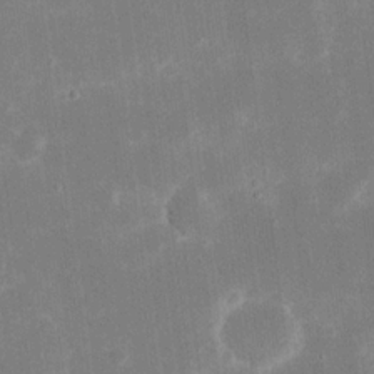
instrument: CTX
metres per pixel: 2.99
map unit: eHh
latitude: 19.9717
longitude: -69.7072
